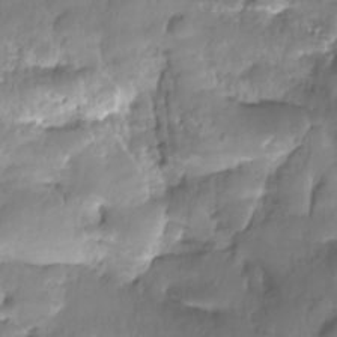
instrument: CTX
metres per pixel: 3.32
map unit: Nhe
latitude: -36.7841
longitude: -179.5183
